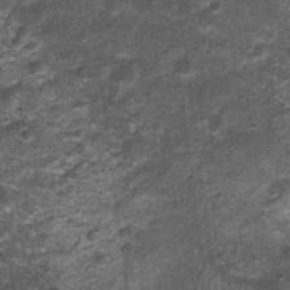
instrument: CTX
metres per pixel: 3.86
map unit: Nhu
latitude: 1.4804
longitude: -17.1592
